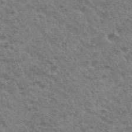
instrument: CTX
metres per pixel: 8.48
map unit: Hto
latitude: 33.1214
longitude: -48.8947
